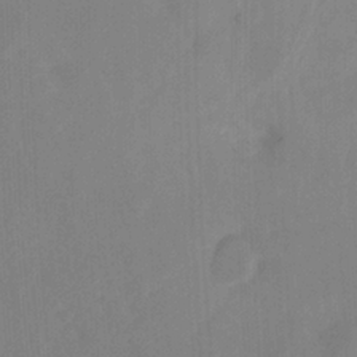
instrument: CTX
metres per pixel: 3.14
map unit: Ht
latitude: -14.0094
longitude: -57.0836
